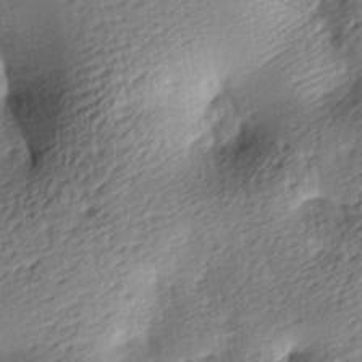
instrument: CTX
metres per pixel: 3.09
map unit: lAa
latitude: -8.9542
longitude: -126.8569
